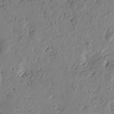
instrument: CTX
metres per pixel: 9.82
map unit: Htu
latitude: -1.2754
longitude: -177.6505
